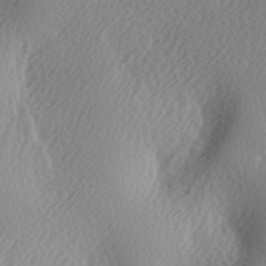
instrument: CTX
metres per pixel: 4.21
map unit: Ave
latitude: -6.8219
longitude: -123.2348
